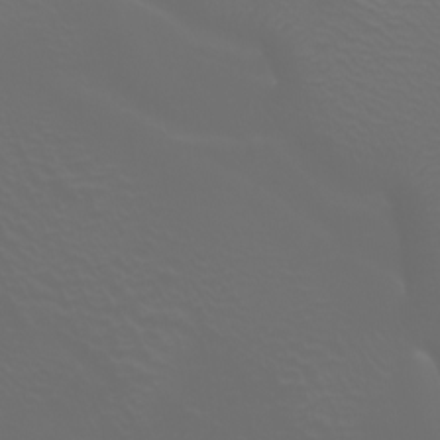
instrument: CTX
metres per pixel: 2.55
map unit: Htu
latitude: -4.7652
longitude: -88.5735
